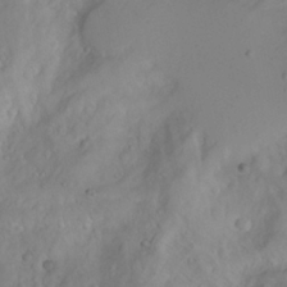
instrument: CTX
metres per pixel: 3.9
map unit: Aa
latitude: -3.5399
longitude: -71.2726
